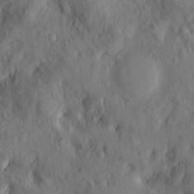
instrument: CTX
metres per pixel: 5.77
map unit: eHh
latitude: 5.3104
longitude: -73.4994
